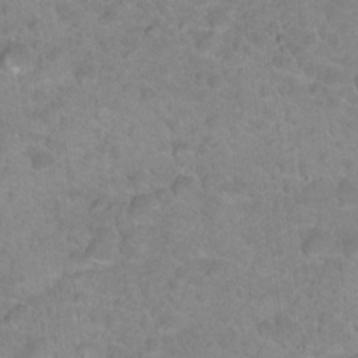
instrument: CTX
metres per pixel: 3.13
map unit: Hto
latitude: 17.7828
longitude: -34.5923
